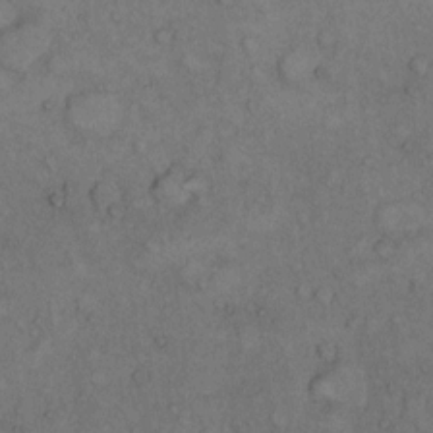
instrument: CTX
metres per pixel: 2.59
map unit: Hto
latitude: 10.7813
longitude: -59.3860
